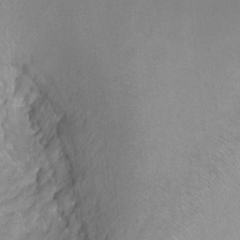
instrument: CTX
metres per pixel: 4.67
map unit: Ht
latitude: -6.9730
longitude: -36.4223
